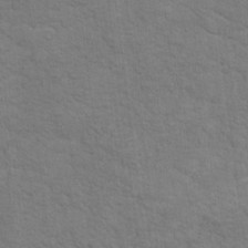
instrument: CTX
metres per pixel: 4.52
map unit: Hto
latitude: 17.1781
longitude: -38.3845
